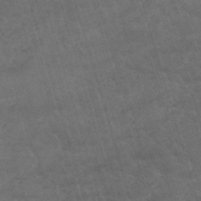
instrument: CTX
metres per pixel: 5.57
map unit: lHb
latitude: -44.4629
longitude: 77.7667
